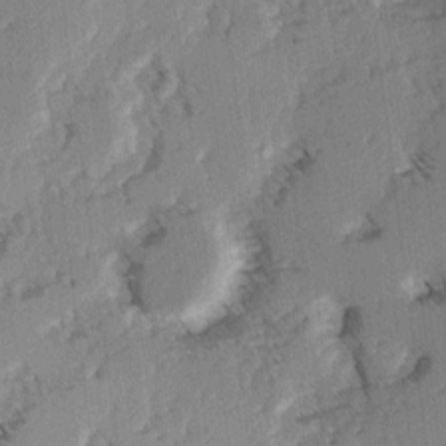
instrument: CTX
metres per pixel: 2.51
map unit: Hve
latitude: 3.1592
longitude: -121.5938
